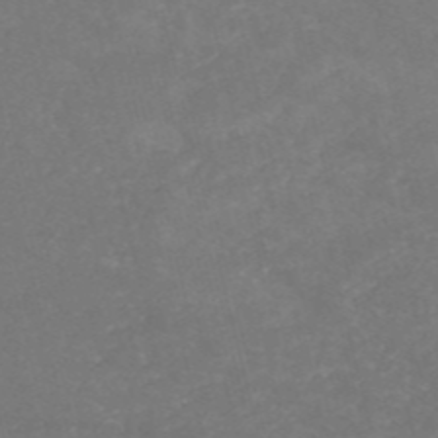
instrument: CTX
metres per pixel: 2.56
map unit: HNb
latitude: -54.2551
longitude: -36.1956
